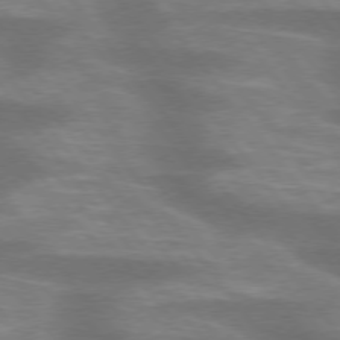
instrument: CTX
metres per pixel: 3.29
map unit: lApd
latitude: 75.3293
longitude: -57.6315
